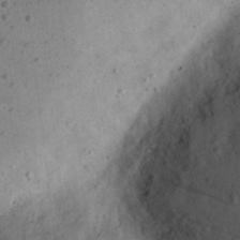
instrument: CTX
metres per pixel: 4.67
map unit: eHh
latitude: 24.4412
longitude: -70.2333
